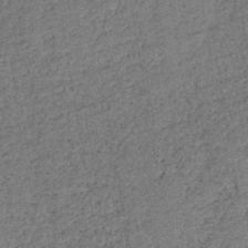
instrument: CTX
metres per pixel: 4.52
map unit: eHb
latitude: -39.3321
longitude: 78.0283
